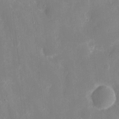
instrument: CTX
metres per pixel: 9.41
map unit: eHh
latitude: 7.7261
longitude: -69.5371
